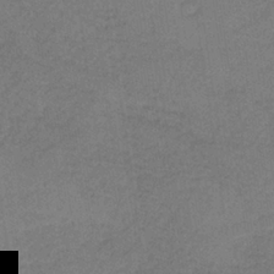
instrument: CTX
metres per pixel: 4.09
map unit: HNb
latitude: -37.9556
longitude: 54.6141
